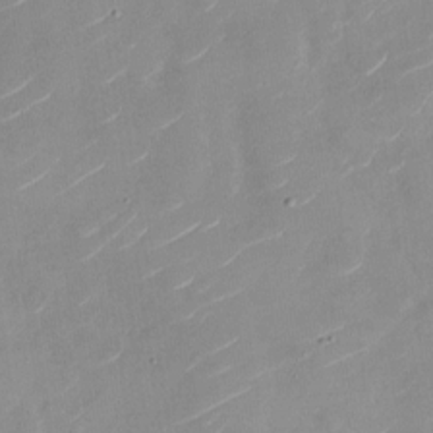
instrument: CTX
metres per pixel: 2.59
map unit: Nhu
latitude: -28.8408
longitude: -73.1781
